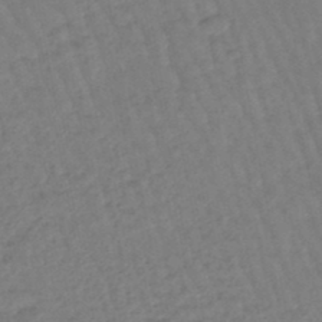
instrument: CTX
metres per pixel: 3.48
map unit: eHb
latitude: -45.8422
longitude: 80.8030
